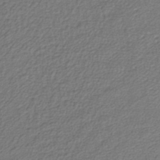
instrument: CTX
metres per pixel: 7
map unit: lHb
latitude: -39.1431
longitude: 62.0094
